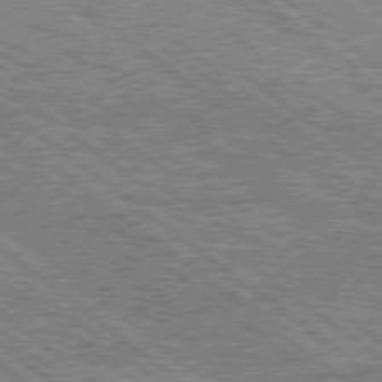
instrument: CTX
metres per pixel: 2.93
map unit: Hpe
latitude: 78.2901
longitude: -121.3860
